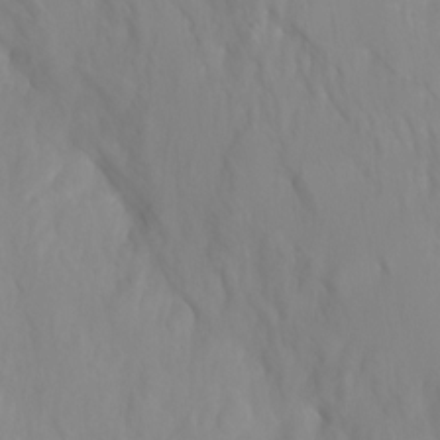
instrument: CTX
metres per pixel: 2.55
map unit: Htu
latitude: -4.9163
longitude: 138.1795
